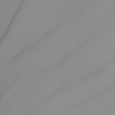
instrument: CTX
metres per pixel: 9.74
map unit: Nhu
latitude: -5.6910
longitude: -93.3859
